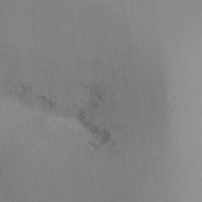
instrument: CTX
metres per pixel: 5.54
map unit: Ht
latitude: -16.9731
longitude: -47.3104
